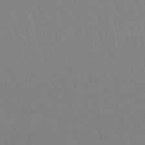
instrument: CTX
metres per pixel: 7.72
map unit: eHb
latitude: -50.1039
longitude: 69.2187
